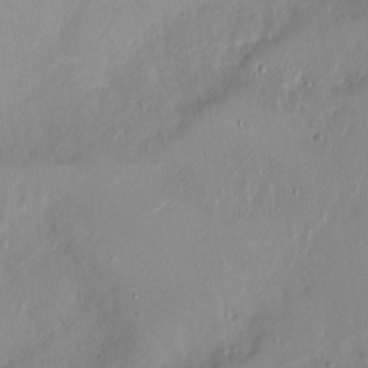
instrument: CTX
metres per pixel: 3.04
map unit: Ht
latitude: -0.5574
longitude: -45.1403
